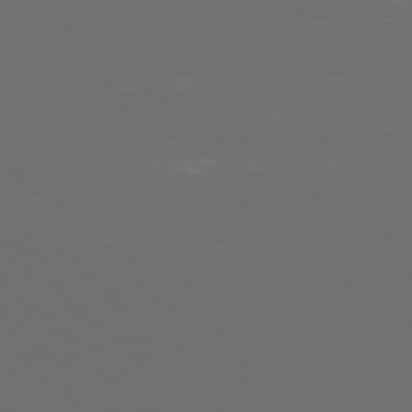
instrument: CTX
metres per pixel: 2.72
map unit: Ap
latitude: -77.4265
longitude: -81.3859
